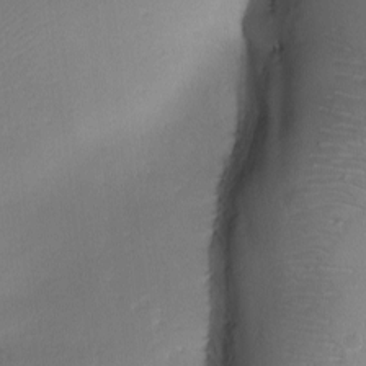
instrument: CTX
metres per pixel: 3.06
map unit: Ave
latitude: -10.9542
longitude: -122.3089
